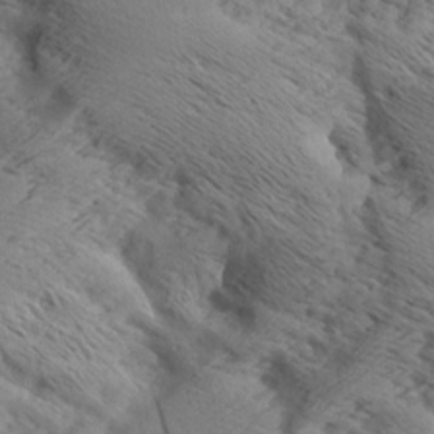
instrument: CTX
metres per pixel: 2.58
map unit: Aa
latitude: 7.6883
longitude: -141.2159
